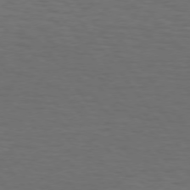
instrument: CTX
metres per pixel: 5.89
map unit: Hpe
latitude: 74.4223
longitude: -131.3104
